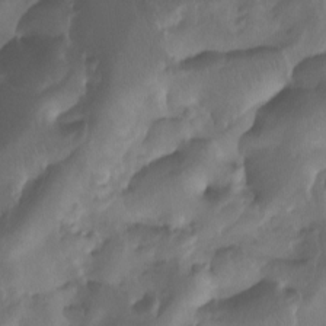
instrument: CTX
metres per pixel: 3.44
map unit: Nhu
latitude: -8.3684
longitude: -40.6112
